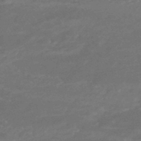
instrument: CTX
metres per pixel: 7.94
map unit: HNhu
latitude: -46.5762
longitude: 90.2362
